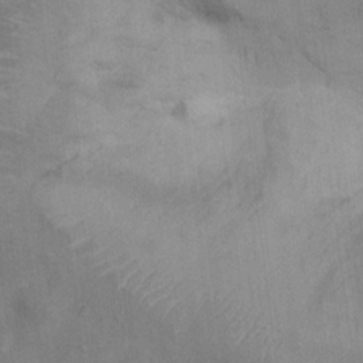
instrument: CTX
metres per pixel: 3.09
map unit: Ht
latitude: 14.0444
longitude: -41.2348
